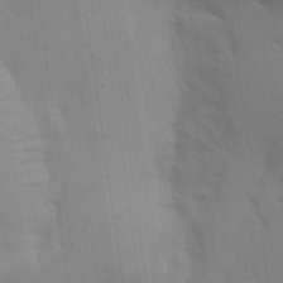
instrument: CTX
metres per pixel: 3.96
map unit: Aa
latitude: 30.1200
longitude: -135.3481
